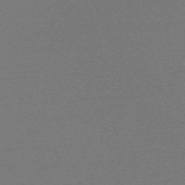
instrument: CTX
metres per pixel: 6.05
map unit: eHh
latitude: -63.3509
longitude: 52.7652
